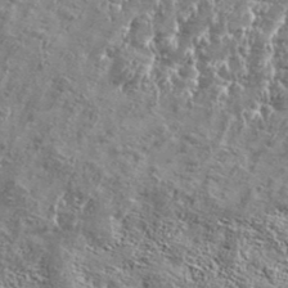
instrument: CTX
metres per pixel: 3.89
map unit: Aa
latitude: 34.7246
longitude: -135.1214
